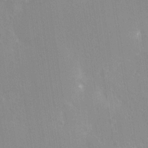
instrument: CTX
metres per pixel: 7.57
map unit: Nhe
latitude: -28.1984
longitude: -110.2145
